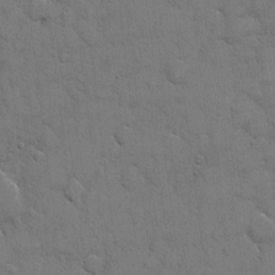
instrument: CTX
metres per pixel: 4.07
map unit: eHh
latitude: 5.7827
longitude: -65.0647
